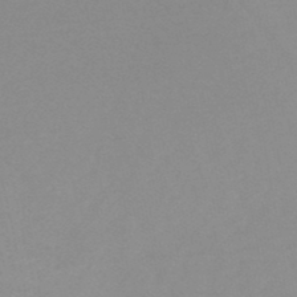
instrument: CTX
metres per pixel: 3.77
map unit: HNb
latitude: -48.2740
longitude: -43.4427
